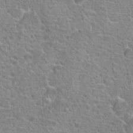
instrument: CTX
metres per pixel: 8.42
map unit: Hto
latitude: 18.2711
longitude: -41.6882
